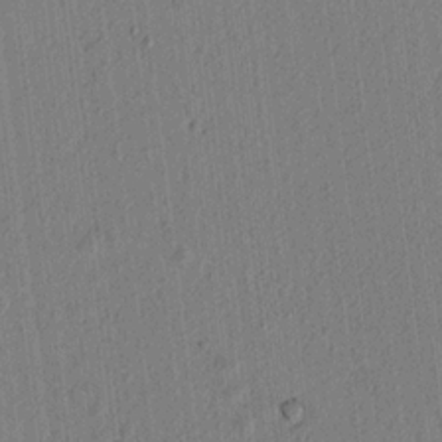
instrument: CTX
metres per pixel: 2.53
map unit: lAvf
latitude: 7.0458
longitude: 164.7652
